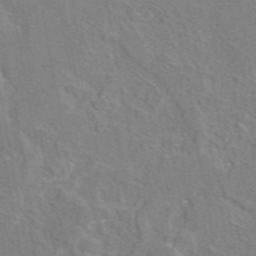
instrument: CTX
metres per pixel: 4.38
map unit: eAb
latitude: 45.2915
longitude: 110.1794
